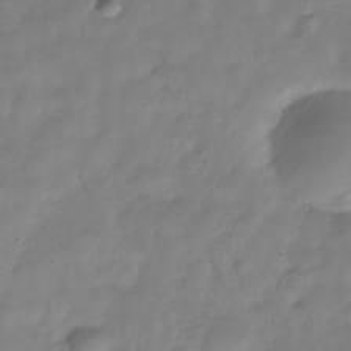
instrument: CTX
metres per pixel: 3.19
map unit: Hve
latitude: -31.3509
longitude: 91.1431
